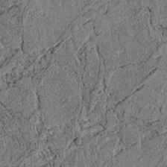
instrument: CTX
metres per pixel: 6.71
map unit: lAvf
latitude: 4.1200
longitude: 158.1038
